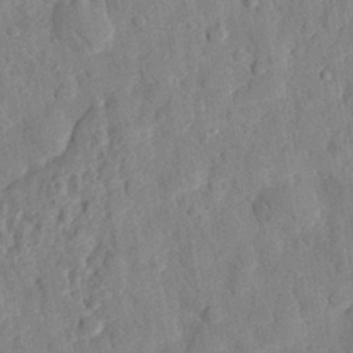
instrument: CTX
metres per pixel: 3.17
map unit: eHh
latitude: 27.7450
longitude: -77.1781
